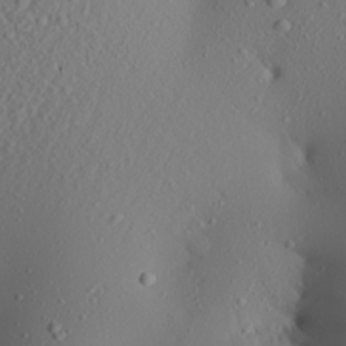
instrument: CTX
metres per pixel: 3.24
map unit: Aa
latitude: 21.5371
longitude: -146.6869
